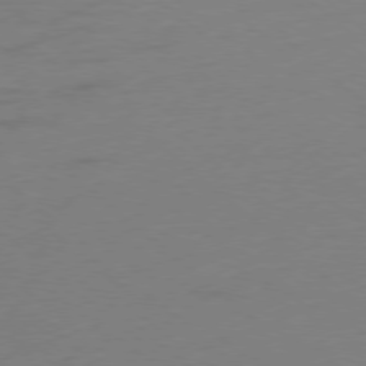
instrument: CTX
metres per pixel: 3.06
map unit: Ap
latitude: -78.6329
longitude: -57.1214
